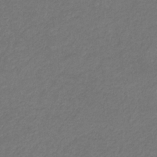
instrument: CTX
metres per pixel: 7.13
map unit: eHb
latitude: -32.5952
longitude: 70.2173
